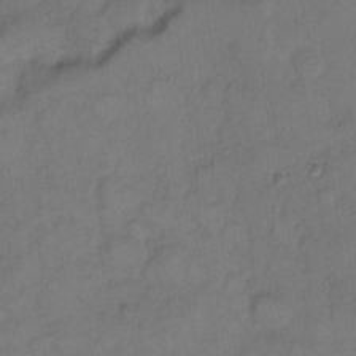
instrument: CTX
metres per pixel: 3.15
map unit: Hto
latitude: 7.4426
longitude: -62.0633
